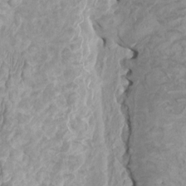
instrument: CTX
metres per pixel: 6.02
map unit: HNhu
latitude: 4.1578
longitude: -3.2348
